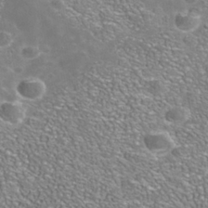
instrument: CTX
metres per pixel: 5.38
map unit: Nhe
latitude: -41.2376
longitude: -99.9150
